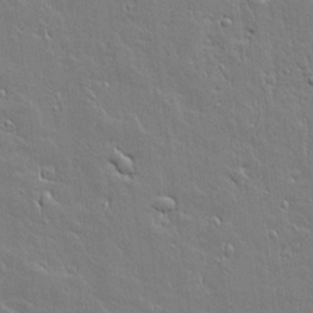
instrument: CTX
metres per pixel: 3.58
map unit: Aa
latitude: 12.0444
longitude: -125.6127
